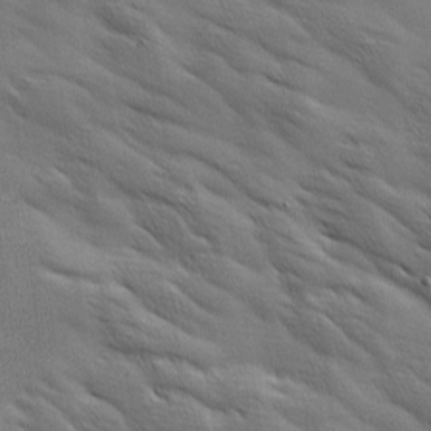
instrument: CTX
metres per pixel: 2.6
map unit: Ave
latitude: 12.0633
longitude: -106.2711
